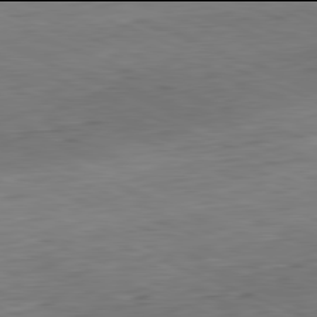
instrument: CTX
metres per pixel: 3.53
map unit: Hpe
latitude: -82.0094
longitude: 14.2551
